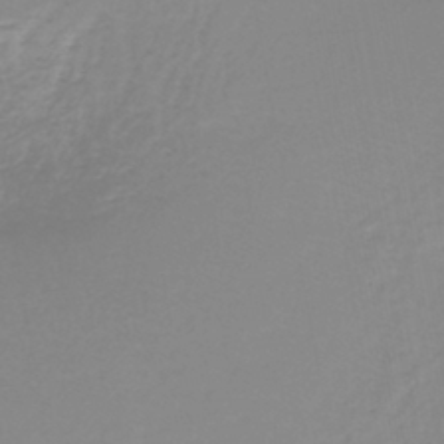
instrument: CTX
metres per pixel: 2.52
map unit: lHb
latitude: -44.1984
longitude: 54.6897
